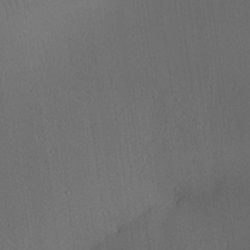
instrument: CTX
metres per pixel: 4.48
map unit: Aa
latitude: 26.6680
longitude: -137.7072
